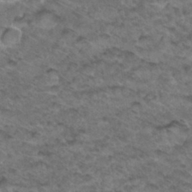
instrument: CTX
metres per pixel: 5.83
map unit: Hto
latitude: 33.8394
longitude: -48.2900
